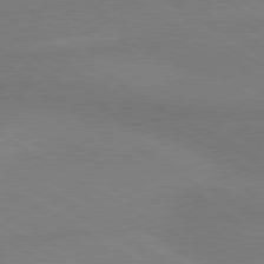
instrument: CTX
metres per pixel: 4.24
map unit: lApd
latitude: 80.3278
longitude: -178.8947
